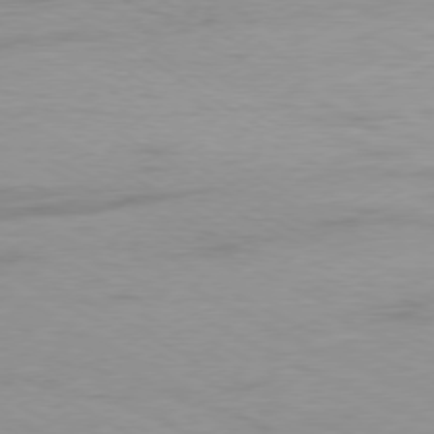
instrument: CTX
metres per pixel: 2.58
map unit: Ap
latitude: -76.6141
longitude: -75.6316
